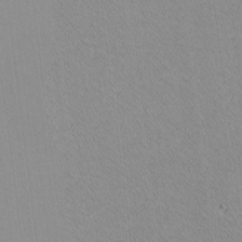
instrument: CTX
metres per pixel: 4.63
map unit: lHvf
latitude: -12.2740
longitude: -104.2145
